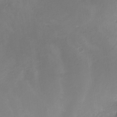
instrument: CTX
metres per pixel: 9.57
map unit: Nhe
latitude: -26.7274
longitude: -110.4790
